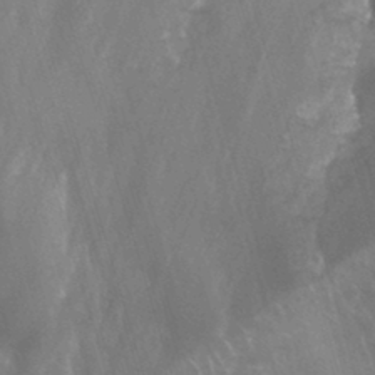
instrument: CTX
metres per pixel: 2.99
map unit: Nhu
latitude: -12.9542
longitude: -66.3845
